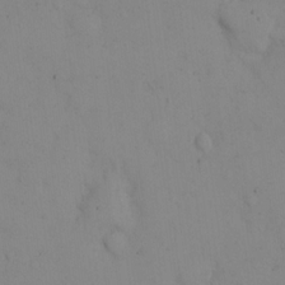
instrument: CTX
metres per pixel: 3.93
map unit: eHh
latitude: 12.8002
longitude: -61.5560
